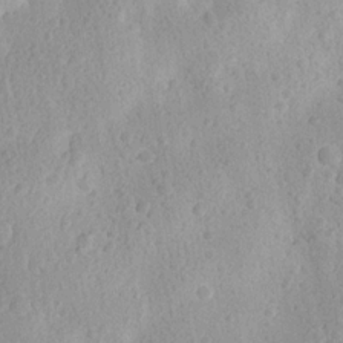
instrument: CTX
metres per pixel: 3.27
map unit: Ave
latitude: 17.6127
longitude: -138.9892
